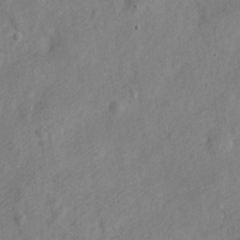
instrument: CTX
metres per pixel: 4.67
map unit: Nve
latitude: -24.0472
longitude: 107.1431
